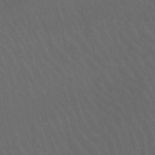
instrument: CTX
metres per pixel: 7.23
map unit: lHb
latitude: -46.5007
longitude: 77.0297
